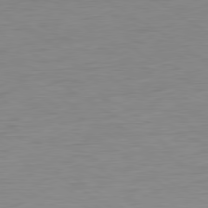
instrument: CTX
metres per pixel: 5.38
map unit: Ap
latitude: -80.7841
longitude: -79.8584
